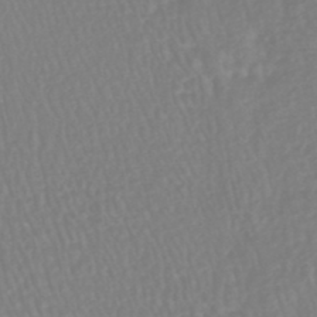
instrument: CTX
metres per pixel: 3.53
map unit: HNhu
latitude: -48.1039
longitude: 101.7099
